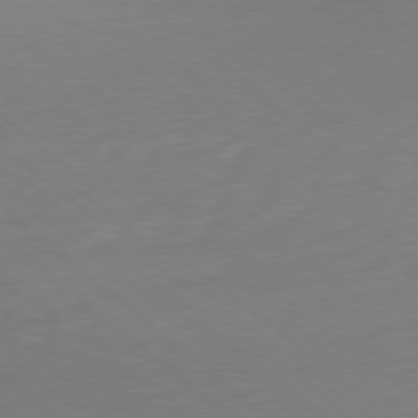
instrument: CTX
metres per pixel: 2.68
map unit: Ap
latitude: -78.5573
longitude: -99.4237
